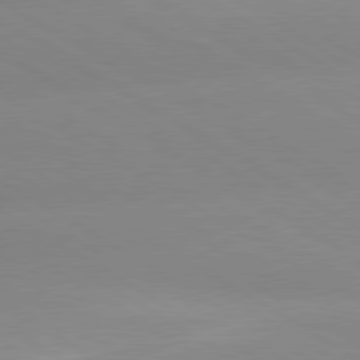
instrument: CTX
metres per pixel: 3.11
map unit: lApd
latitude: 80.1956
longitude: -146.3090
